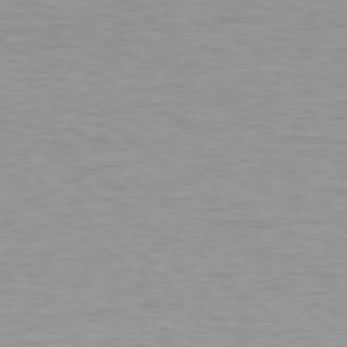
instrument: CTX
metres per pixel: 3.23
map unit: Hpe
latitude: 78.7058
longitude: -167.8394
